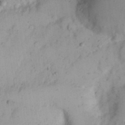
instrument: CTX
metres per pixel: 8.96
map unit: Nhu
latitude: 21.8584
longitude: -70.4601
